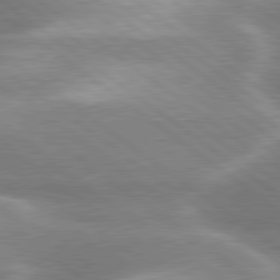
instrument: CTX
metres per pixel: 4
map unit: lApd
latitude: 80.0255
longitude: -119.2348
